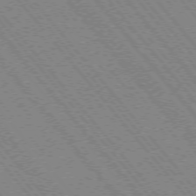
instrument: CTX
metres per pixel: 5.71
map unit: Hpe
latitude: -75.6722
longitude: -13.3482
